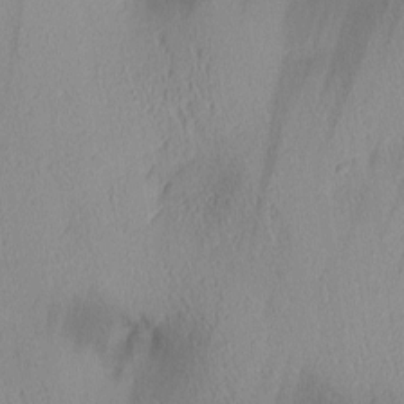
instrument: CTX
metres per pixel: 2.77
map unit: lAa
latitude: 4.4979
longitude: -117.3671
